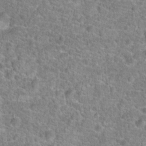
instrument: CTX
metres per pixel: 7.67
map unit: Hto
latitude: 19.5749
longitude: -43.0270
